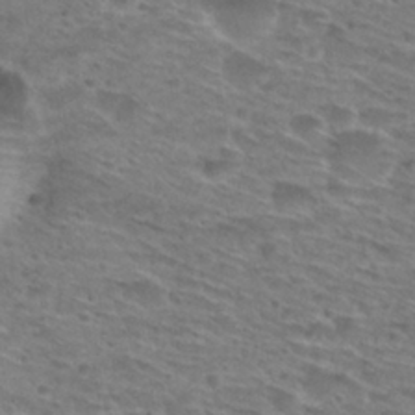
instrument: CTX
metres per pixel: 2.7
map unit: Hto
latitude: 28.8191
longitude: -47.5560
